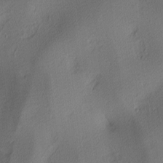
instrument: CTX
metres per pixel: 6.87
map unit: lAa
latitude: 3.1214
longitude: -115.7260
